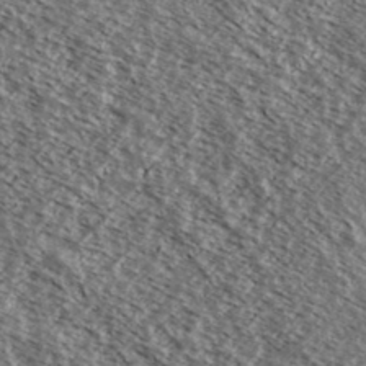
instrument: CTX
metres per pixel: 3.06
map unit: Ave
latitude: 38.2333
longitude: -108.9513
